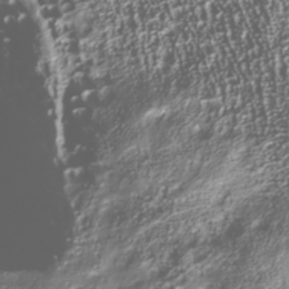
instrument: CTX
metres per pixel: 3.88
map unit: Nhu
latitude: -39.7289
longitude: -83.0836
